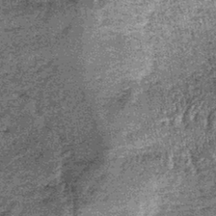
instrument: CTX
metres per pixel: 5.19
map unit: lHb
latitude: -39.5966
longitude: 66.9542
